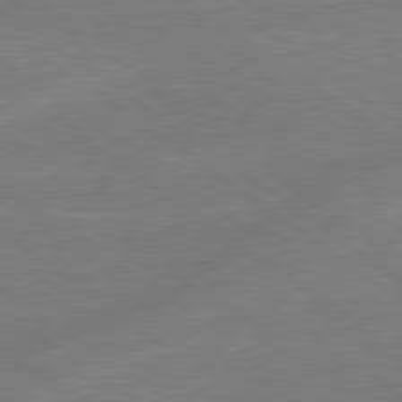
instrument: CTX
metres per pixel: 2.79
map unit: lApd
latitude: 79.2726
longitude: -144.9136
